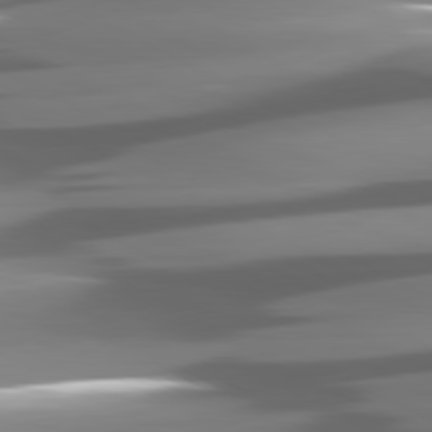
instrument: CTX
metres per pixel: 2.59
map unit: lApd
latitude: 81.1025
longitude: -144.8758
